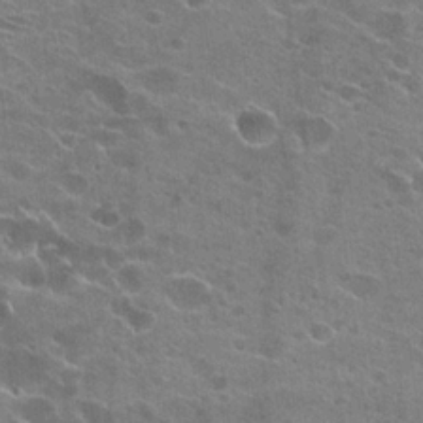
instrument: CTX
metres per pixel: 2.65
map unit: Hto
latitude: 23.5749
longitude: -42.3467
